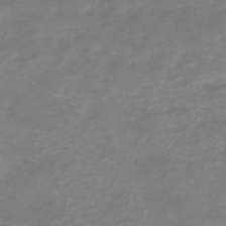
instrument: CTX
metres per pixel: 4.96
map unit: HNb
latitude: -46.3117
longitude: 52.7463
